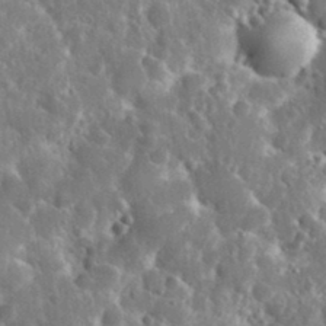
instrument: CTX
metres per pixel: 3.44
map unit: eHh
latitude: 36.7624
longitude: -60.9513
